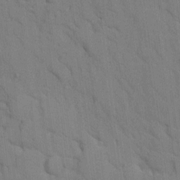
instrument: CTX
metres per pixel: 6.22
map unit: Ave
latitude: 9.4993
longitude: -102.4601
